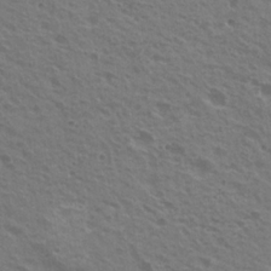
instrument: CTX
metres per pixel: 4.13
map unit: Nhu
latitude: 20.3279
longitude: -30.8569
